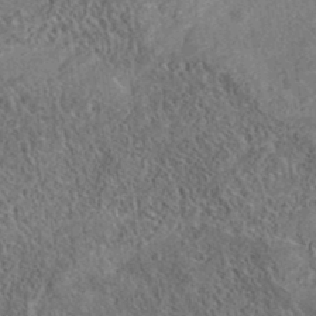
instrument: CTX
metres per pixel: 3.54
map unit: eAb
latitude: 36.2334
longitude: 112.1039
